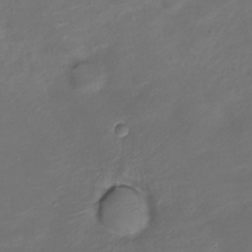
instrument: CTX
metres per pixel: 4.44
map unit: Nve
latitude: -20.2361
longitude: 103.9745
